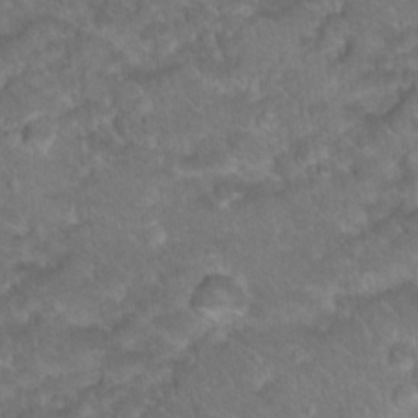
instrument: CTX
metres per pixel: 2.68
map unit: Hto
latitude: 19.0269
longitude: -35.9150
